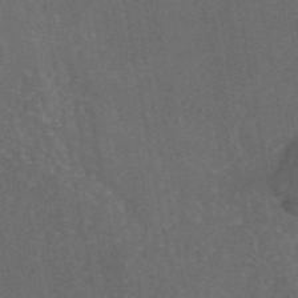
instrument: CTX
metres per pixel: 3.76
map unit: eAb
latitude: 46.2712
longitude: 116.6896
